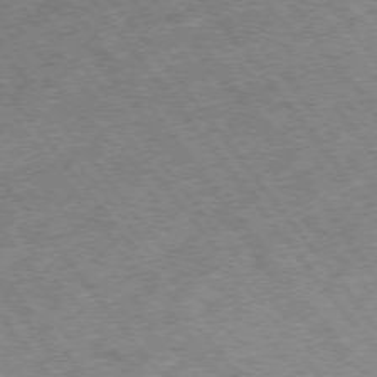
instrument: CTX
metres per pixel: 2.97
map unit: Hpe
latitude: -75.4644
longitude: -18.7057
